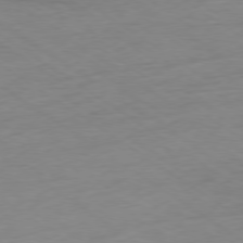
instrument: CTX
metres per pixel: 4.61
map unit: Ap
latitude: -78.5007
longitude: -59.2159
